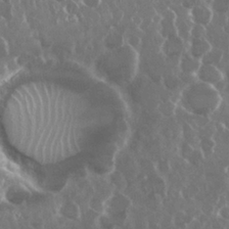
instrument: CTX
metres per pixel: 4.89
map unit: Nhu
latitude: 29.5938
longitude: -60.4034
